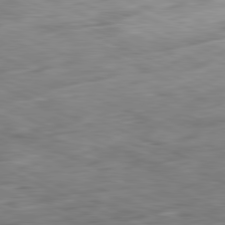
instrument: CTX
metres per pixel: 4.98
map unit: Ap
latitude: -81.5966
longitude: -83.8772
